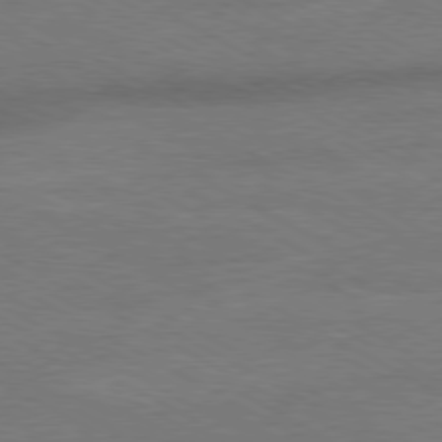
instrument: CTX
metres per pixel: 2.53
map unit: Ap
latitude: -80.4251
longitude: -86.4601
